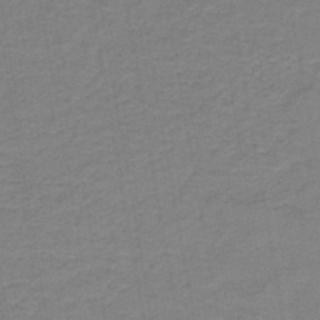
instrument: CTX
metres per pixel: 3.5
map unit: HNb
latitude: -45.2565
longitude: 52.0850
